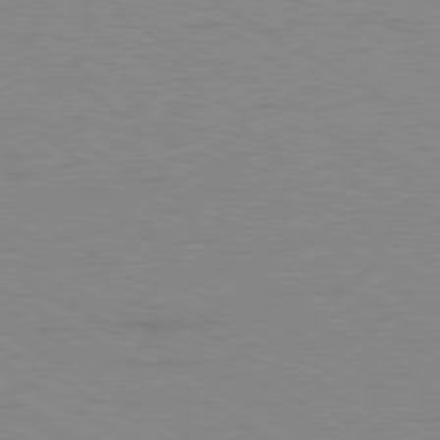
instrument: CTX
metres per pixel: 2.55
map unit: Ap
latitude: -80.5385
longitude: -52.3656
